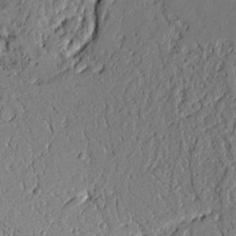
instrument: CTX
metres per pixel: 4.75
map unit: Aa
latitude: 9.4615
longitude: -130.5168
